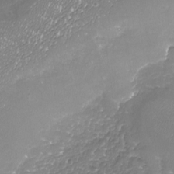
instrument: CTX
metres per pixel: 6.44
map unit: Nhu
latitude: -18.7274
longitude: -58.0444
